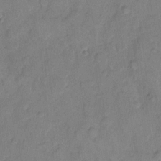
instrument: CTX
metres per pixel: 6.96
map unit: eHh
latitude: 11.4427
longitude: -64.6679
